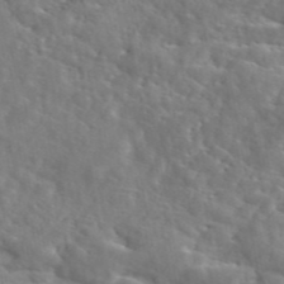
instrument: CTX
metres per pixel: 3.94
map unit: eAb
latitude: 45.3104
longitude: 127.5399
